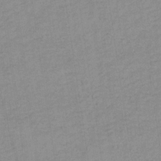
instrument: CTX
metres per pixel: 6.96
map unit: HNb
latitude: -31.6911
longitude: 62.5951
